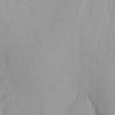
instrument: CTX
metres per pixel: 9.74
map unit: Nhu
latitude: -4.3684
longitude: -85.7261
